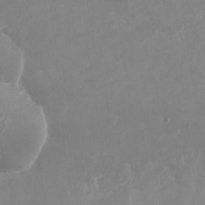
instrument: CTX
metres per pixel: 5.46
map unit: Nhu
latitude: -27.2942
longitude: -75.7072
